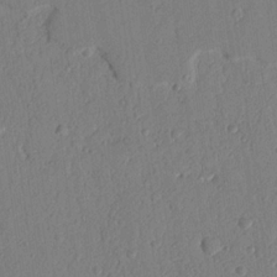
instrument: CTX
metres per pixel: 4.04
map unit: Nhu
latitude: 18.7435
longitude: -78.3090
